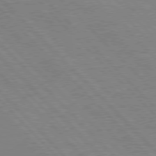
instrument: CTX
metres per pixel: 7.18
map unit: Hpe
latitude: 76.4790
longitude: -127.0837
